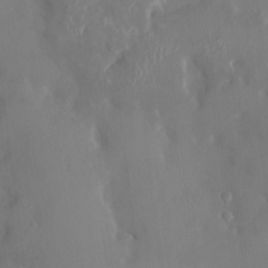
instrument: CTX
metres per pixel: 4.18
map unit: HNhu
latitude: 4.6301
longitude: -5.4237
